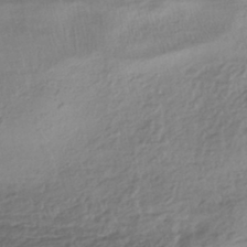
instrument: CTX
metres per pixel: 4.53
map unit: HNhu
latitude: -44.7841
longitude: 97.0676
